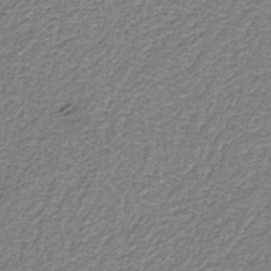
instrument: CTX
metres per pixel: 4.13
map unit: HNb
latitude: -36.8219
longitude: 51.1620
